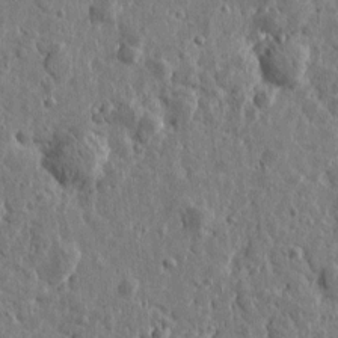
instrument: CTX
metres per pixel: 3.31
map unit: Htu
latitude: 0.0822
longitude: -178.1767
